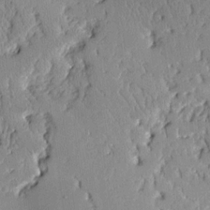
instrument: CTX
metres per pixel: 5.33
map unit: Aa
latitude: 11.8395
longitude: -127.8395
